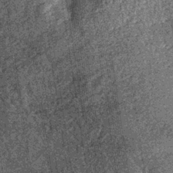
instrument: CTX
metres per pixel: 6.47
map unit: lHb
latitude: -37.1053
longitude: 67.7856
